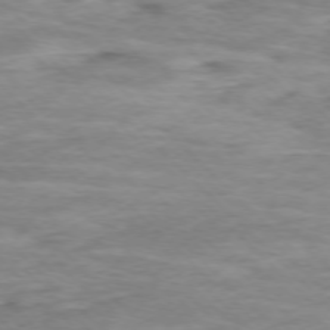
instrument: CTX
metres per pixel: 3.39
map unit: Ap
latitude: -76.7085
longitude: -78.1389
